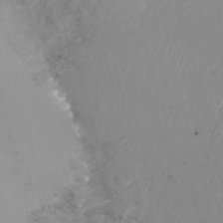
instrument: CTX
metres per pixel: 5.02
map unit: Htu
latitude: -8.9542
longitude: -74.8569
